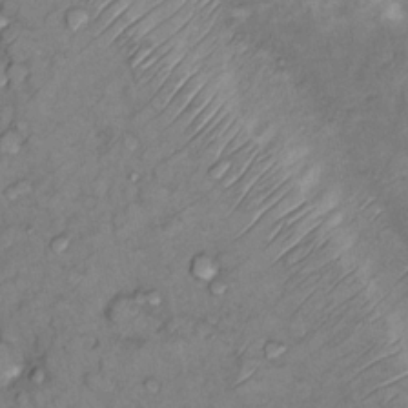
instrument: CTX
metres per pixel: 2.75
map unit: Nhu
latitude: 13.1403
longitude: -29.0836
